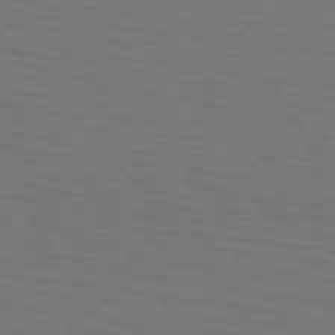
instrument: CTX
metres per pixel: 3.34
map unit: lApd
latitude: 73.3860
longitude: -75.6127
